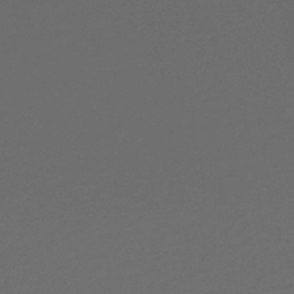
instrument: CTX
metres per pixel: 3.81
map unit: lHb
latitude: -43.1431
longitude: 71.7478
